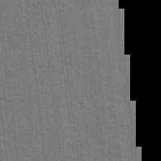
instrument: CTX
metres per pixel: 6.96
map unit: Nhu
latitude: 18.7435
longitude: -30.4790
